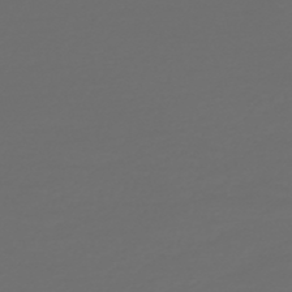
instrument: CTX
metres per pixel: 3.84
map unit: HNb
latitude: -47.9556
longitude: 55.6344
